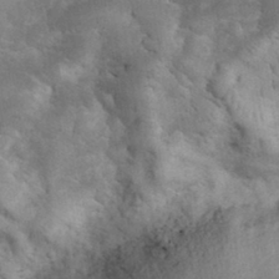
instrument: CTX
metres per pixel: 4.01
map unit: eHh
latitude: 33.7639
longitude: -66.3278
